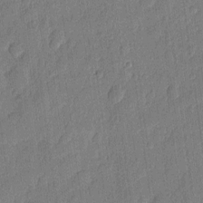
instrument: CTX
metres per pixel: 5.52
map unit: eHh
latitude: 6.8947
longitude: -73.8395
